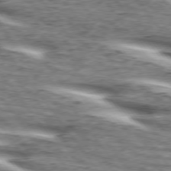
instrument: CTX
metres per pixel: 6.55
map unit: lApd
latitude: 74.3467
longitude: -59.2915
